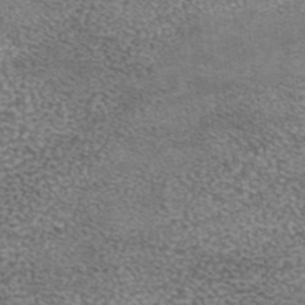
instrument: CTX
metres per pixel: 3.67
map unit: eAb
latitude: 44.8191
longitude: 105.5588
